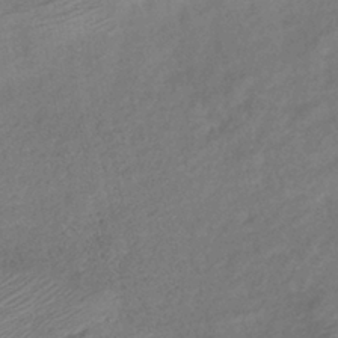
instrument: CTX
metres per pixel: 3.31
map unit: lHb
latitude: -40.8597
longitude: 78.2739
